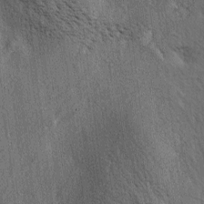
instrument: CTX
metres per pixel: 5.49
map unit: lAa
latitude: -4.9352
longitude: -125.8772
